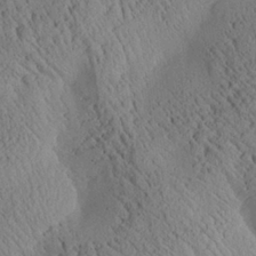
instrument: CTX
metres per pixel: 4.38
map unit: Aa
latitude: 25.1781
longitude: -133.9339
